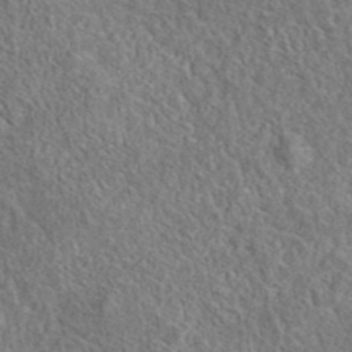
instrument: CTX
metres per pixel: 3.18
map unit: eAb
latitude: 37.1214
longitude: 112.5196
